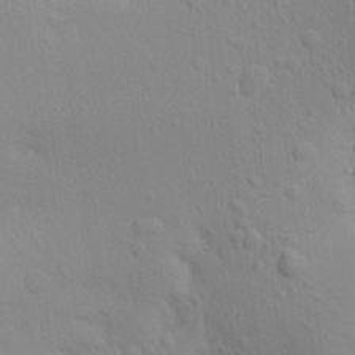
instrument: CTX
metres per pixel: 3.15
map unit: Aa
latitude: 21.2348
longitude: -146.1011
